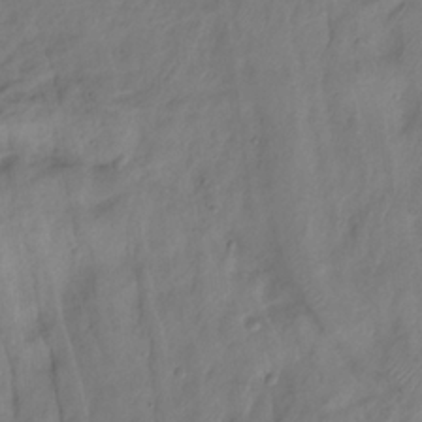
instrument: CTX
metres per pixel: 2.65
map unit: Hto
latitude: -8.4818
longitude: -44.5357
